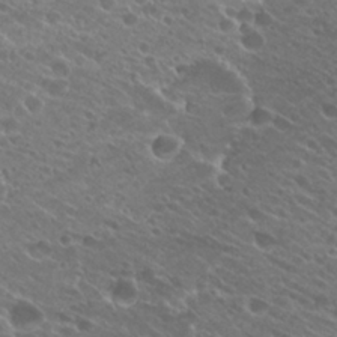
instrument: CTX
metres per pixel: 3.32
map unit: Hto
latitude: 25.5560
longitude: -40.2333
